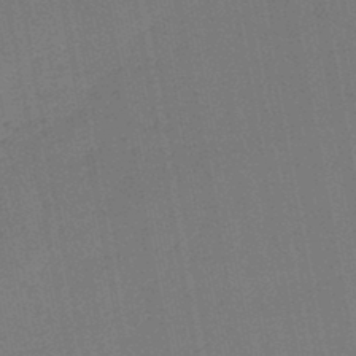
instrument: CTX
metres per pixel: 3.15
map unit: lHb
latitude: -45.1809
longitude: 63.6344
